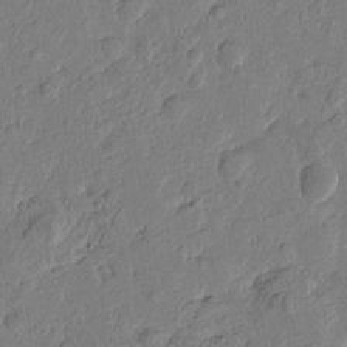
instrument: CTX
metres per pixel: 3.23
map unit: Htu
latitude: -1.3132
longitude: -176.6679
